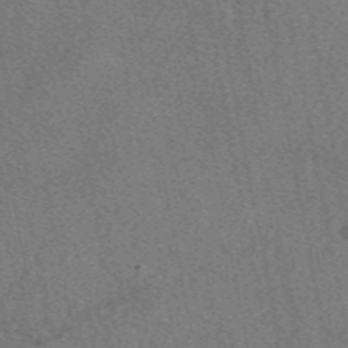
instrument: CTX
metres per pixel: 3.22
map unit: eAb
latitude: 48.2334
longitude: 109.7478
